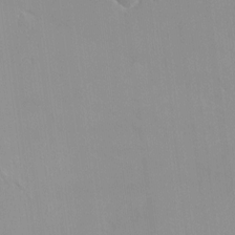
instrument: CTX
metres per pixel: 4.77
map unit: HNhu
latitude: 3.4615
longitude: 6.7652
